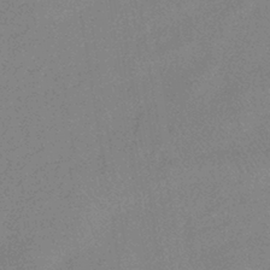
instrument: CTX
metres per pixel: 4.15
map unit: eHb
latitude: -40.1228
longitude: 77.2187
